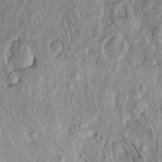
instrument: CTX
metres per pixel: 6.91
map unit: Htu
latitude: -6.2361
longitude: 154.8597
